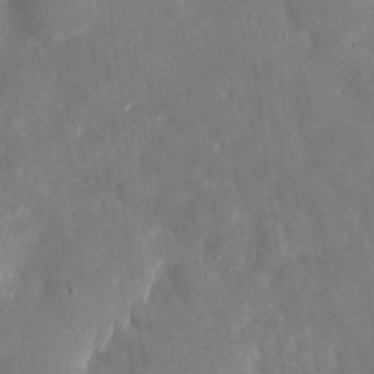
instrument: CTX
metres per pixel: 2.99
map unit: eHh
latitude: 5.4615
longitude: -70.1200
